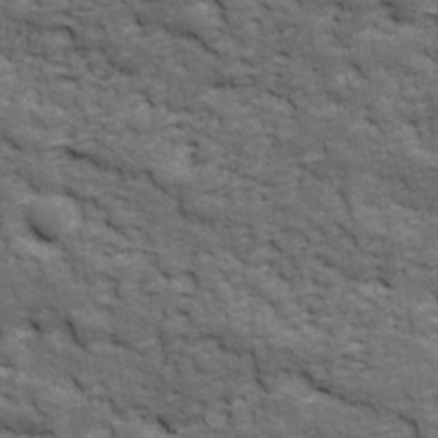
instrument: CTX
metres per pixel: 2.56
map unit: Ave
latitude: 17.3104
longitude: -135.5371
